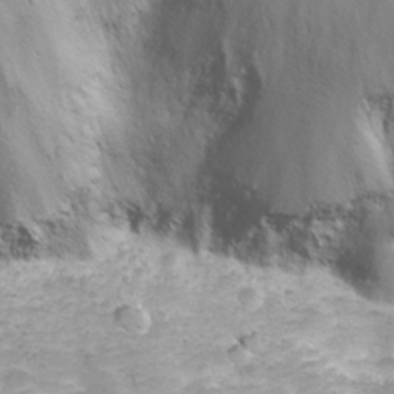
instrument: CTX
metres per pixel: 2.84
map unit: Nhu
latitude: 24.2711
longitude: -61.7260
